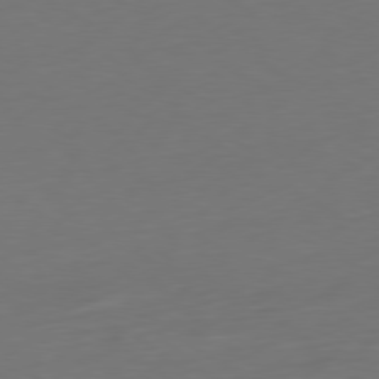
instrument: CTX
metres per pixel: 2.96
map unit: Ap
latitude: -79.8233
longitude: -64.0822
